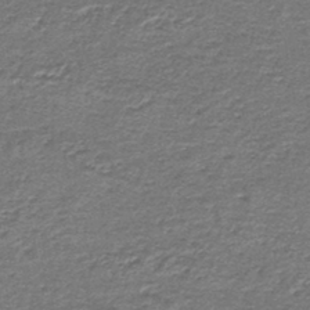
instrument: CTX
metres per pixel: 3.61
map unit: lHb
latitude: -45.1431
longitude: 57.8233
